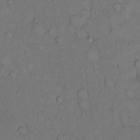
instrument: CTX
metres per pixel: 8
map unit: Hto
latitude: 10.9892
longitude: -61.0647
